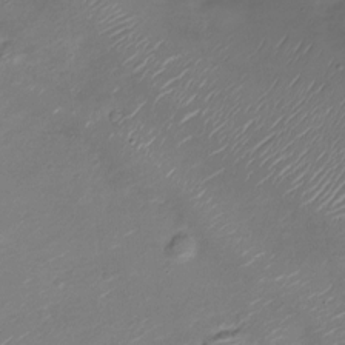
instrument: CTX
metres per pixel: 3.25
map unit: Nve
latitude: -20.8030
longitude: 104.9164
